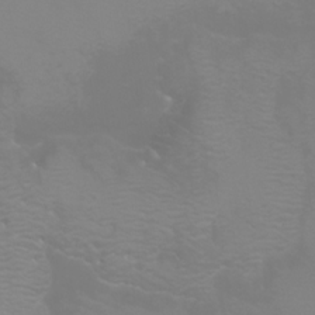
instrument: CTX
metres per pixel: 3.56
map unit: Htu
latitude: -6.5007
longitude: -71.6505
